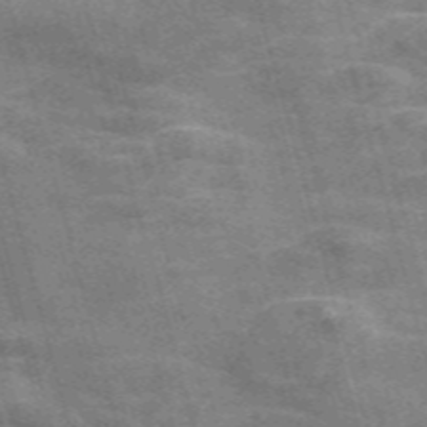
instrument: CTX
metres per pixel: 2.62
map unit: Nve
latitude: -59.0675
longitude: 65.8234
